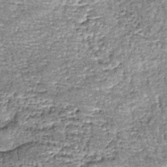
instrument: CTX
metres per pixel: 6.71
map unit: lHb
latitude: -38.1039
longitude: 67.7667
